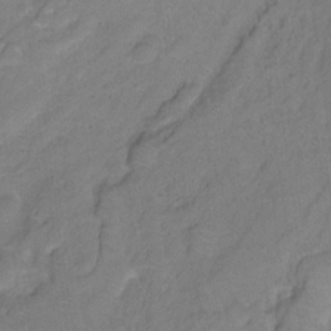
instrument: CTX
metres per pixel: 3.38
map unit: HNhu
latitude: -28.1606
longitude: 75.1809
